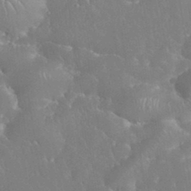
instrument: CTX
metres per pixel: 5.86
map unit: eHh
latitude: 34.6679
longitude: -63.8962
